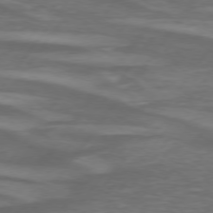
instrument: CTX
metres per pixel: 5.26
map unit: lApd
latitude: 74.8758
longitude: -78.7624
